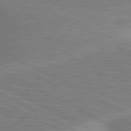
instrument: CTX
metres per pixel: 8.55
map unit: lApd
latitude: 81.0836
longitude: 173.2187
